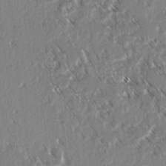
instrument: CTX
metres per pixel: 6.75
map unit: lAvf
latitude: 3.4615
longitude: -105.2348
